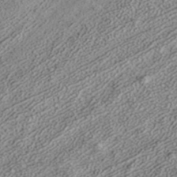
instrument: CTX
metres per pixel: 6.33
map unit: ANa
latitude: 37.5371
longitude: 19.7100
